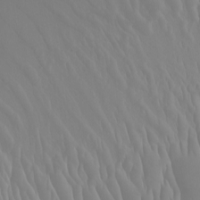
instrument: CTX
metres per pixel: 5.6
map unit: Nhu
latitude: -6.6140
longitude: -93.4615
